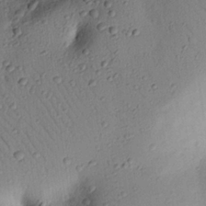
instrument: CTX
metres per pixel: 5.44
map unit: eHh
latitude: 25.6127
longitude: -76.4979
